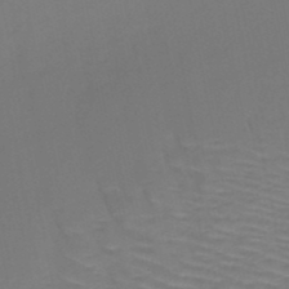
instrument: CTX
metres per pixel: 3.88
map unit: HNb
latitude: -49.0298
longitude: -47.1781
